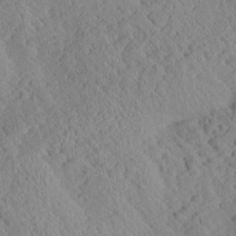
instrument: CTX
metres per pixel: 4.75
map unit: Aa
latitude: 24.5923
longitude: -133.9150
